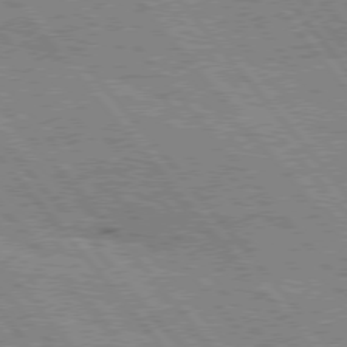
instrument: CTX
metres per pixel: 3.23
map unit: Hpe
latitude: 75.9150
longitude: -150.0822
